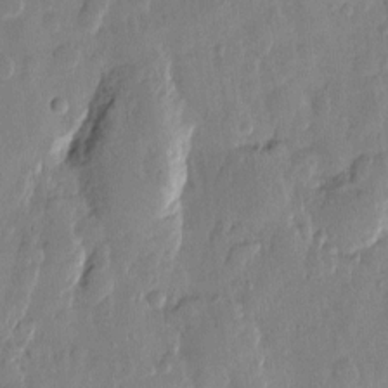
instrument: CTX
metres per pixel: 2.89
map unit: Htu
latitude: -0.1984
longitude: -177.0458
